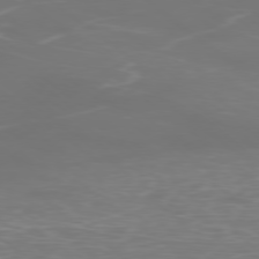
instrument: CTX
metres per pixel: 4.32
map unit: Ap
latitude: -78.6896
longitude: -94.4412
